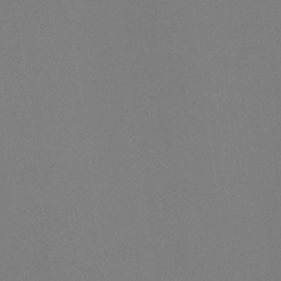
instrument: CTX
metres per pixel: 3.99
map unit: Ht
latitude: -4.2550
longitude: -61.3859
